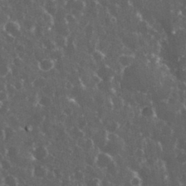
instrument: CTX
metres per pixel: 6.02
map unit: eHh
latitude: 33.9906
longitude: -60.1200
